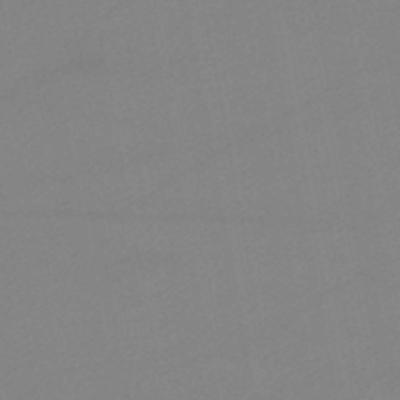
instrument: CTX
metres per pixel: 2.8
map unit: lHb
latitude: -45.6533
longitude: 67.6155
